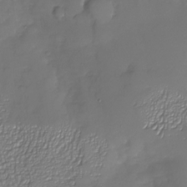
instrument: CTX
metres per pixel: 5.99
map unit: Nhu
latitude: -27.2942
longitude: -58.6491
